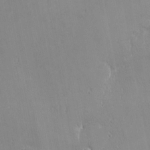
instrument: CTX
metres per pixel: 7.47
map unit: eHh
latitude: -2.3495
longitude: -81.2159
